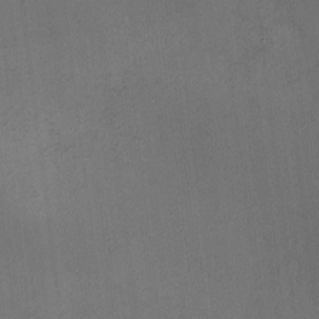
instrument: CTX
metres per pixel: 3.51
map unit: Ave
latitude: -8.0472
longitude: -122.0633
